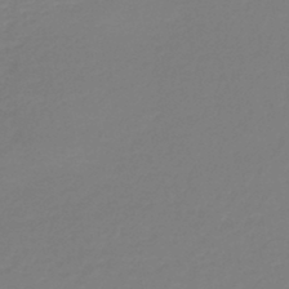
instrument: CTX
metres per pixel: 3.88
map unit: lHb
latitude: -45.9556
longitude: 67.1620
